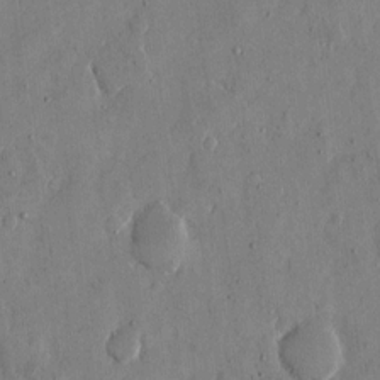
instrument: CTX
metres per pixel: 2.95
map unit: eHh
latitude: 12.4790
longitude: -69.1403
